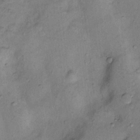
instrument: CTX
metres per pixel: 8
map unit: Nhu
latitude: 11.6694
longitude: -28.8002
